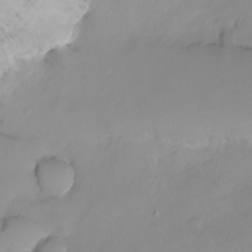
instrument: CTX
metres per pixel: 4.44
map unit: Ht
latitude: -6.7085
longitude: -29.4048
